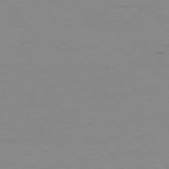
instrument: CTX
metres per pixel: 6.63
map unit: Hpe
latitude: -78.6896
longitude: 13.4266
